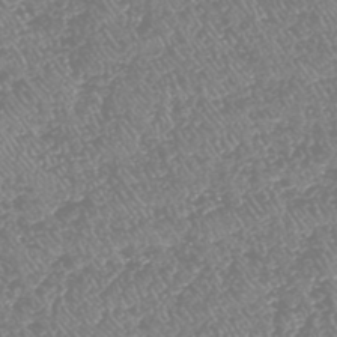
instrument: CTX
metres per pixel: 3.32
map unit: HNhu
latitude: -48.3684
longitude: 29.2376
